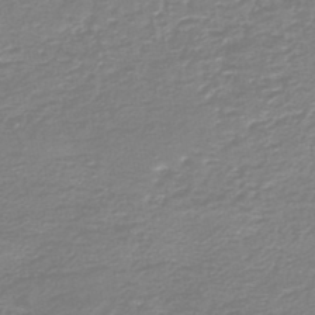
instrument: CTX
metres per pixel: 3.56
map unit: HNb
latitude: -46.9164
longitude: 52.3684
